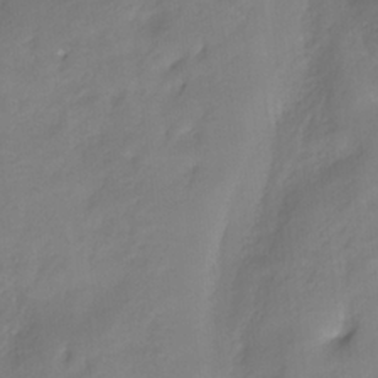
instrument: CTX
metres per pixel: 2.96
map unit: HNhu
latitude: -27.5210
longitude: 75.1998
